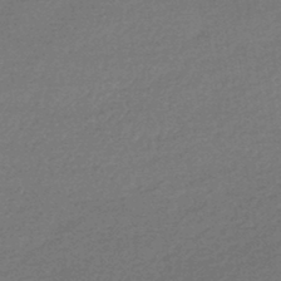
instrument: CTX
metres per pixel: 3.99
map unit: HNhu
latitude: -44.2362
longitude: 93.2187
